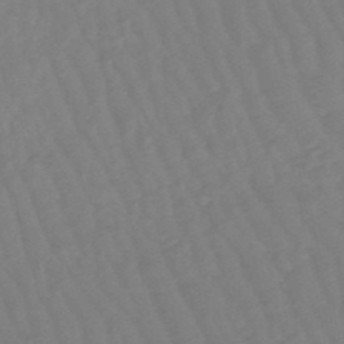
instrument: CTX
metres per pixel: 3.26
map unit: lHb
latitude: -49.6911
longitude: 82.9731
